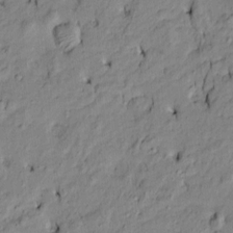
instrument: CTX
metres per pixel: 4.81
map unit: Htu
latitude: -9.5966
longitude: 177.1998
